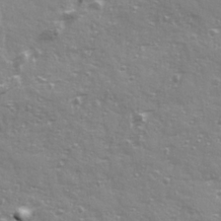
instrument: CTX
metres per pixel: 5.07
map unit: Ave
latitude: 22.2145
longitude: -132.6679
